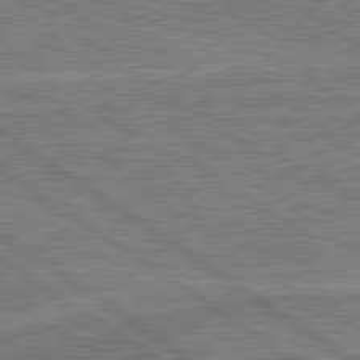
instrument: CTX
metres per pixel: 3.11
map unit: lApd
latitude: 79.9528
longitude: 170.6708
